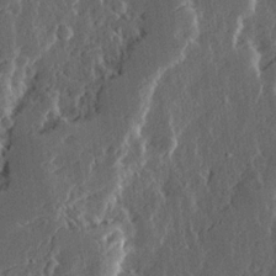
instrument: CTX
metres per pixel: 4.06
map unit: Ave
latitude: 14.6680
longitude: -137.3293
